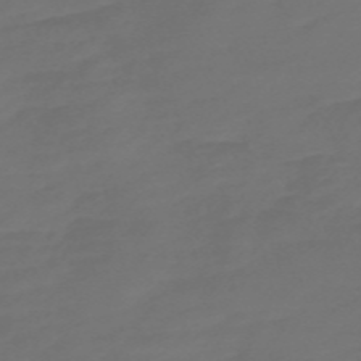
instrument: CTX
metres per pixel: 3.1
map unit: Nve
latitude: -58.5951
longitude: 56.6329
